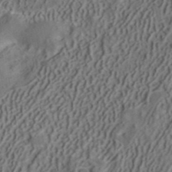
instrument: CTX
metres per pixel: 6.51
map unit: ANa
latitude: 41.4993
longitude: 34.6141
